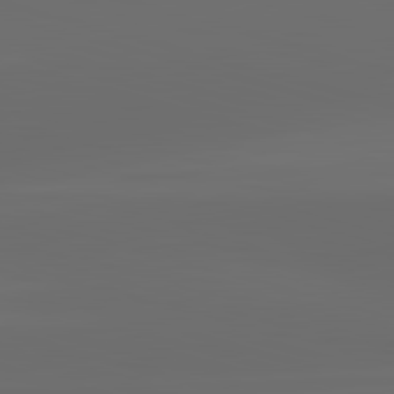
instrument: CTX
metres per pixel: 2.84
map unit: lApd
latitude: 83.3670
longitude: -133.7261
